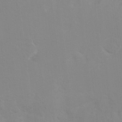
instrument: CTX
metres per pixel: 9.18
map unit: Hto
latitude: 7.1970
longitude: -34.5545
